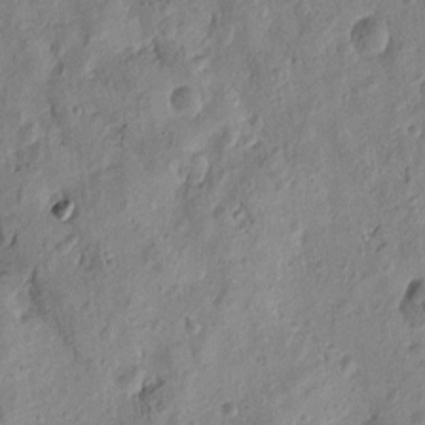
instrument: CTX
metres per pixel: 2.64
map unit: Htu
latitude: -0.1228
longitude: -176.0822
